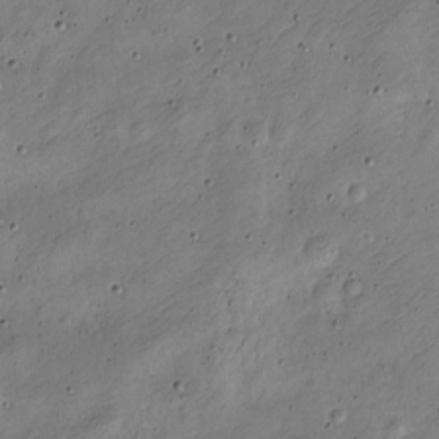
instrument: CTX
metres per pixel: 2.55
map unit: Nve
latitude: -24.4440
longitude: 107.0298
